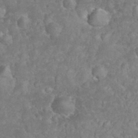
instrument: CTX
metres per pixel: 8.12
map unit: eHh
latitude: 33.0458
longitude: -63.9339
